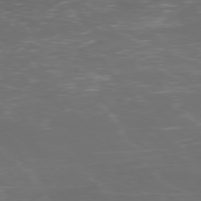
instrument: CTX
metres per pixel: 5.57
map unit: Ap
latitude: -77.8800
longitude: -63.8962
